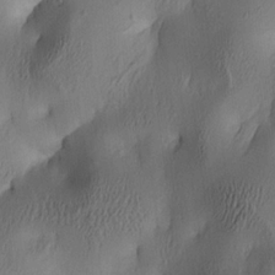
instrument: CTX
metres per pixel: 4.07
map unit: lAa
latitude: 4.8191
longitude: -112.5924
